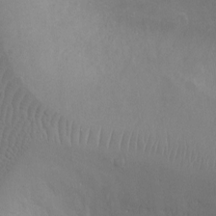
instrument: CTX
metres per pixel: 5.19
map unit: Ht
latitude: -4.1039
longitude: -17.8394
